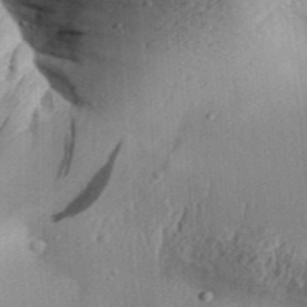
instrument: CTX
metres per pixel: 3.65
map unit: Aa
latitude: 30.6113
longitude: -136.8758
